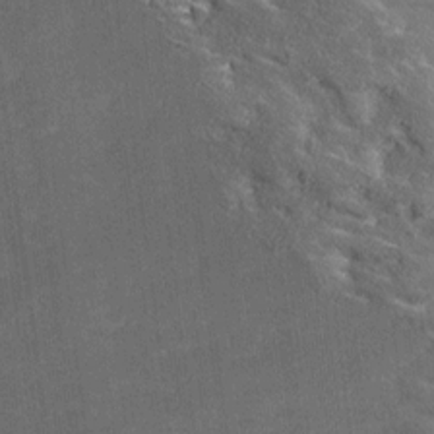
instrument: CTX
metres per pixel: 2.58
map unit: Ave
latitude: 18.5545
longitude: -136.2145
